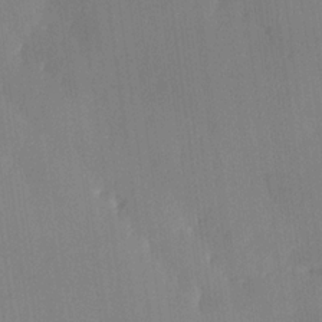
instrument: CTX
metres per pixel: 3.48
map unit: lHvf
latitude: 21.8206
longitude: 146.2739
